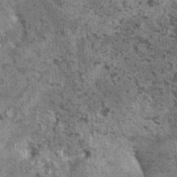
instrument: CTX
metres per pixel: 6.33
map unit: HNhu
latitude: 3.6127
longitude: 4.7841
